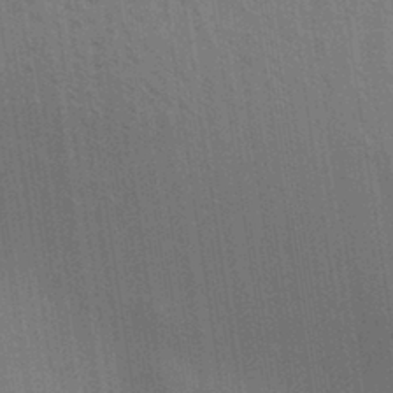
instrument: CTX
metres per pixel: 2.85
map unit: Aa
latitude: 31.1404
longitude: -139.8016
